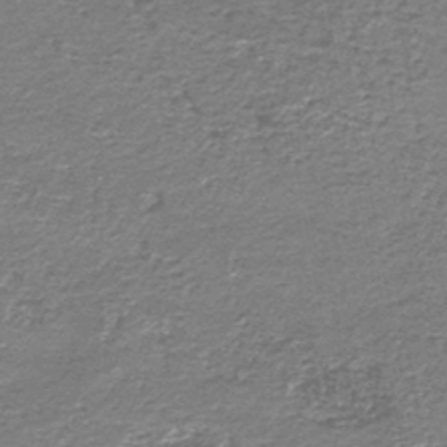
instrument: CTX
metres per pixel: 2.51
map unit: HNb
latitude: -44.1606
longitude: 50.6140
